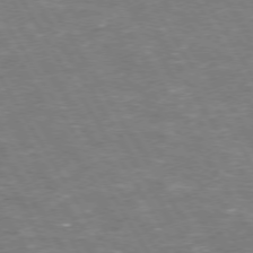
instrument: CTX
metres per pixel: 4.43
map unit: Hpe
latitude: 72.9136
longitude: -123.3293
